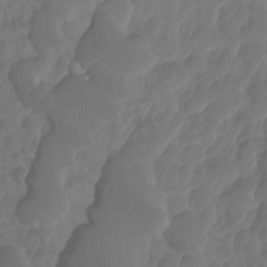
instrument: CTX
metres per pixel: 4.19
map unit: HNhu
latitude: -24.3495
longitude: 50.1039
